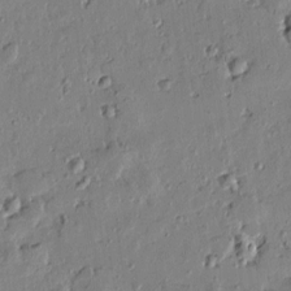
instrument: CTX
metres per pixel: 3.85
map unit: Htu
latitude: 1.0647
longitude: -178.5546
